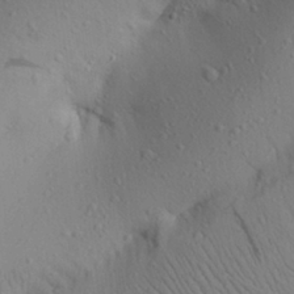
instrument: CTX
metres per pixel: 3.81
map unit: Aa
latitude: 25.9906
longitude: -148.3656
